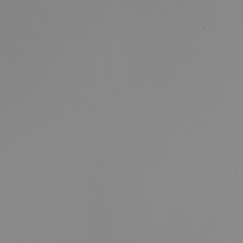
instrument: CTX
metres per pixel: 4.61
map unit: Nhu
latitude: -6.0283
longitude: -94.6302
